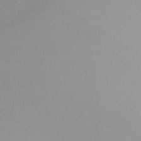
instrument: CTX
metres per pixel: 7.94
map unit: Nhu
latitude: -8.3684
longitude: -95.6127
